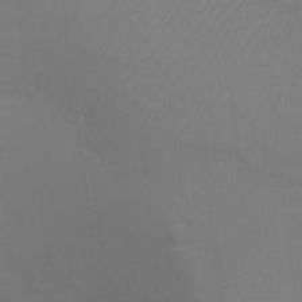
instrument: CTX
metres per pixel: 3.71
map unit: Ht
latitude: 2.4790
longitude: -28.7435
